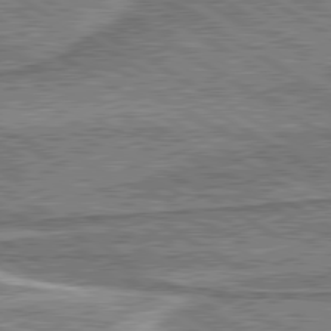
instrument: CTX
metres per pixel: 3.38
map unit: lApd
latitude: 80.3089
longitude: 172.3684
